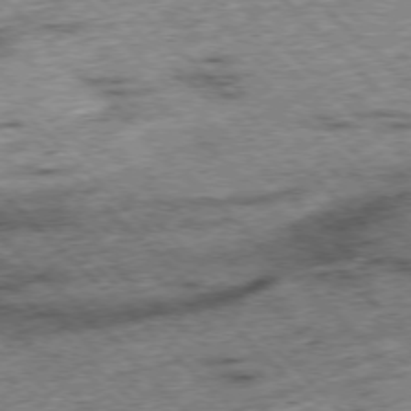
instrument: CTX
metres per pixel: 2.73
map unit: Hpe
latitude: -76.8786
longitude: -15.2348
